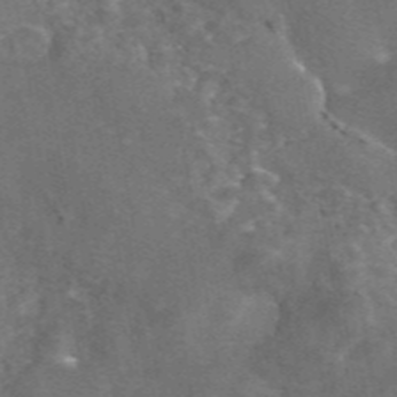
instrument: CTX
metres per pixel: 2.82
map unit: eAb
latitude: 45.4615
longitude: 116.1416
